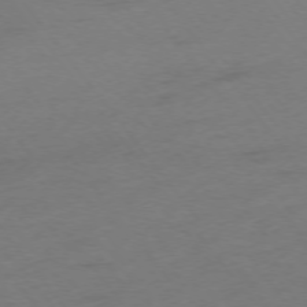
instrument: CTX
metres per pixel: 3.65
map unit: Ap
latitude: -75.3699
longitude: -72.9892
